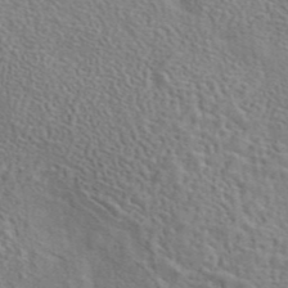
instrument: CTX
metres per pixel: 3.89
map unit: eAb
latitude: 43.2726
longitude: 113.3699
